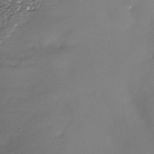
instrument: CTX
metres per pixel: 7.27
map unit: Nhe
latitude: -36.2550
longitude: -87.0836
